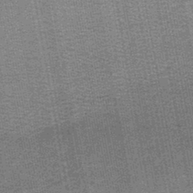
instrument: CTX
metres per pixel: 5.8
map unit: lHb
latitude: -44.4440
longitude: 58.0849
